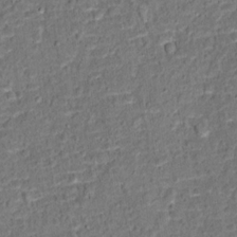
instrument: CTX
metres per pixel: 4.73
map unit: Hto
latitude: 15.3104
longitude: -39.1970
